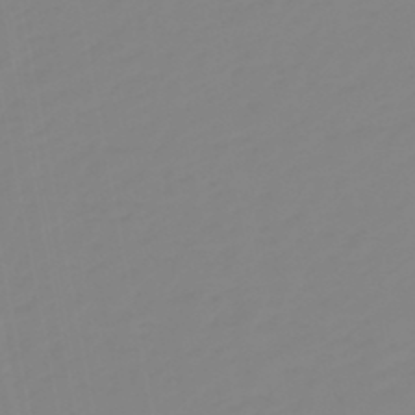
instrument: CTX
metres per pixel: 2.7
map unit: eHb
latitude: -48.5952
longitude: 85.1053
